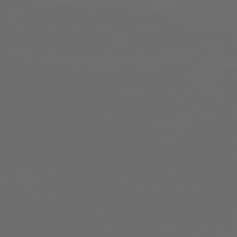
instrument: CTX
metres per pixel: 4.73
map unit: Ap
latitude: -77.6533
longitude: -62.7436
